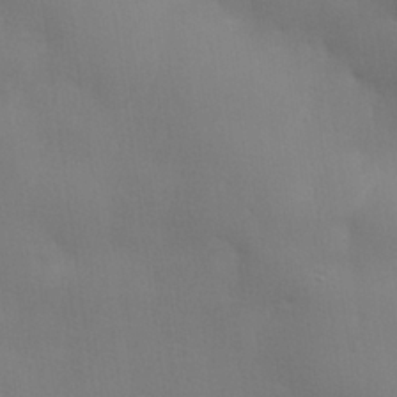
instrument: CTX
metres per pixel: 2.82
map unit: lHvf
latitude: 24.2144
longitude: 140.8408
